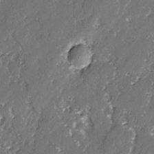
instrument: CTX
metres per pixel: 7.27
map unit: lAvf
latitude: -2.5951
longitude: -106.6679
